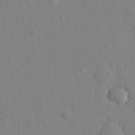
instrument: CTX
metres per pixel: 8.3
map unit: eHh
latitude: 26.8191
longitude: -79.3482
